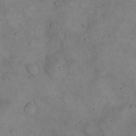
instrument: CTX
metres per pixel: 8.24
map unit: eHh
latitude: 20.6680
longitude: -61.1970
